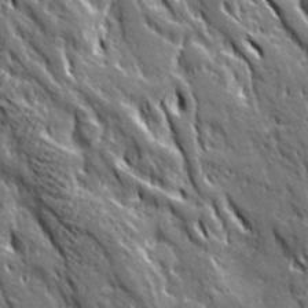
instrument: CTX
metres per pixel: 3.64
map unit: Ave
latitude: 20.3468
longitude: -135.1214
